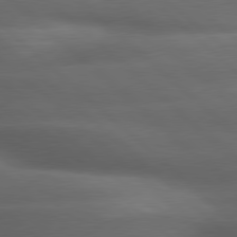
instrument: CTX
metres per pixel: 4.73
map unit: lApd
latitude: 79.2159
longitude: -116.6113
